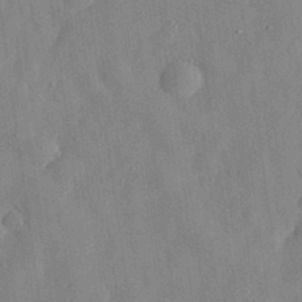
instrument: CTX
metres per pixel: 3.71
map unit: eHh
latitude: 29.3670
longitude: -74.1011
